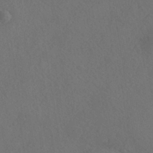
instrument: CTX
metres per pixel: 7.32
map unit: HNhu
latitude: -39.1620
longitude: 100.8974
